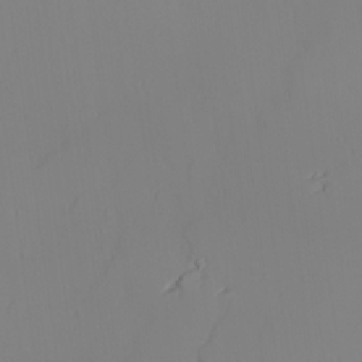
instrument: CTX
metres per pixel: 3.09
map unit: lAvf
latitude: 26.1767
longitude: -110.9892
